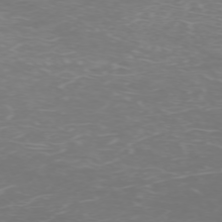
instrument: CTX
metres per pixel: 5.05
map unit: Hpe
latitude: -71.6911
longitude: 10.0094
